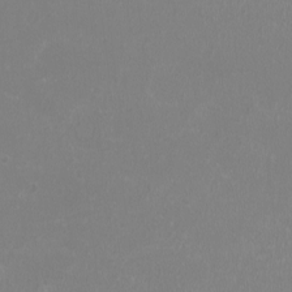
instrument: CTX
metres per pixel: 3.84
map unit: HNhu
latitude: -1.1432
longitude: 0.1417
